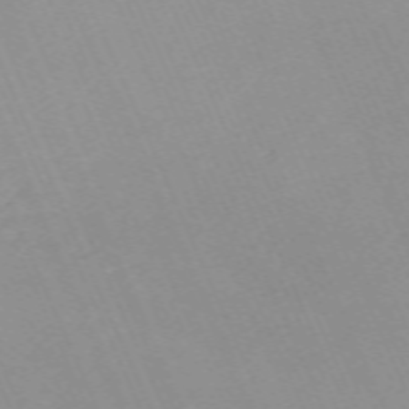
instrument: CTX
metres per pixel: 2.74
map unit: Nhu
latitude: -67.5021
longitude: 39.3321
